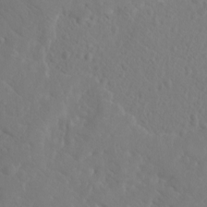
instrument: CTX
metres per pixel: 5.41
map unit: eHh
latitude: 0.9136
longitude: -56.1766
